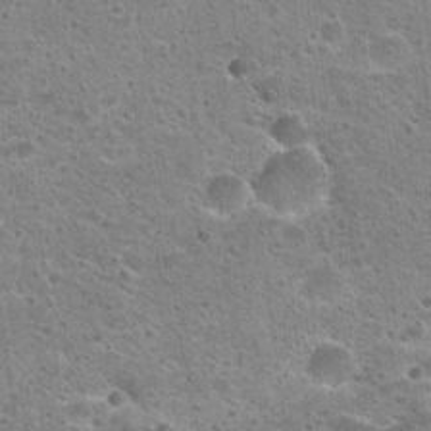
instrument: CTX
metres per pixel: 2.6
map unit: Hto
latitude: 22.6868
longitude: -49.1781
